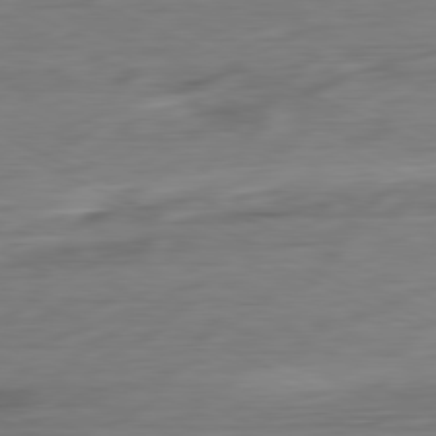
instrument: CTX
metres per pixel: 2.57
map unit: Ap
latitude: -81.2376
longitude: -68.1200
